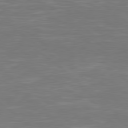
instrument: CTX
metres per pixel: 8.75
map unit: Hpe
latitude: 79.0081
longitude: -126.3090
